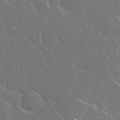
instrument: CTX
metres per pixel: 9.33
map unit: Nhu
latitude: 24.7624
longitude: -59.3293
